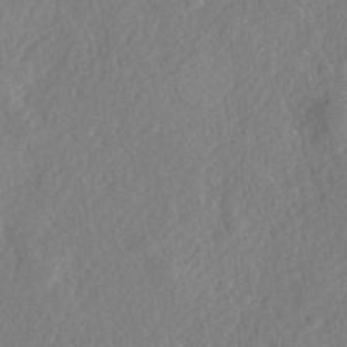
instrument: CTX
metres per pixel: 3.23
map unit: Hve
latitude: 24.3845
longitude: 143.9556
